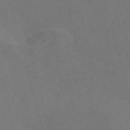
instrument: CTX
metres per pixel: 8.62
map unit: Nve
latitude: -57.3698
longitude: 52.1039
